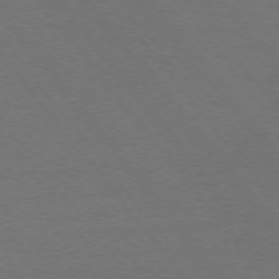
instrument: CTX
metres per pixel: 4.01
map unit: Ap
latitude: -75.5588
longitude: -74.7246
